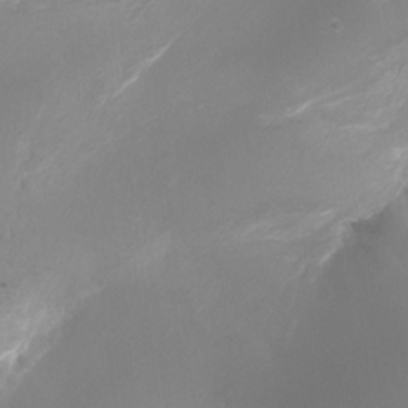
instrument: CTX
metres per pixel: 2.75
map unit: Ht
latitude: -7.0675
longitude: -20.8569
